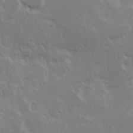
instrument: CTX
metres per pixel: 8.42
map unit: Hve
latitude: 23.7638
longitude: 145.8422
